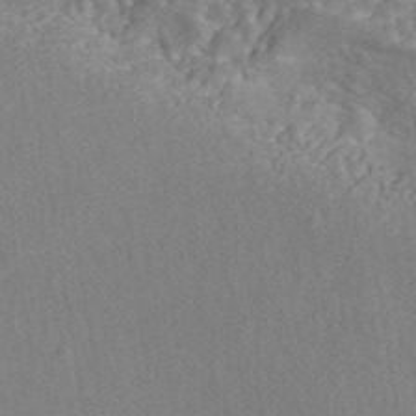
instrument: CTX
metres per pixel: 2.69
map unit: eAb
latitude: 43.2348
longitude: 106.1039
